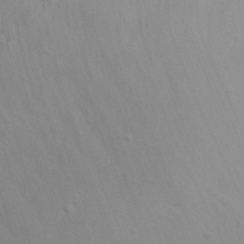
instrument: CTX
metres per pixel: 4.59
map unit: eHh
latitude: 20.5357
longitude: -64.2145
